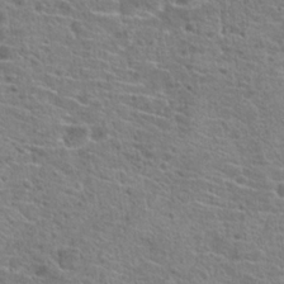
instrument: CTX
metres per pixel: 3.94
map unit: Hto
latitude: 20.6869
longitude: -41.9717
